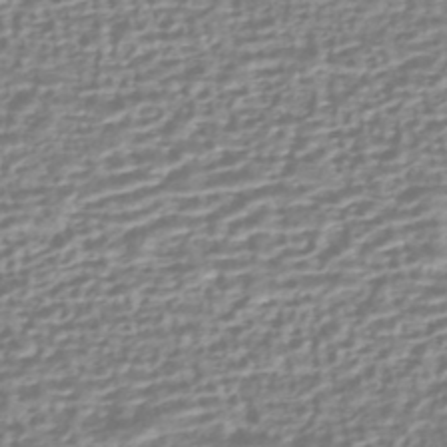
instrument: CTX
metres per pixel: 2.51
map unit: HNhu
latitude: -44.2551
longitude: 99.7100
